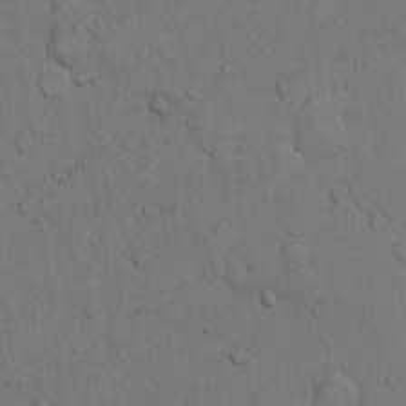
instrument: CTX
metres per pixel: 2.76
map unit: Hto
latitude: 11.8772
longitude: -57.8772
